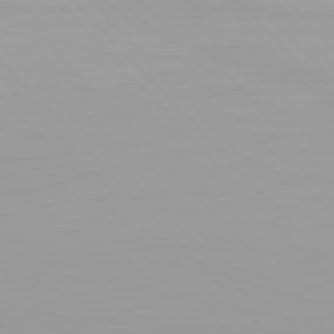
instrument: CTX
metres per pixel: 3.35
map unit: Hpe
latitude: 76.3278
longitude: -136.3468
